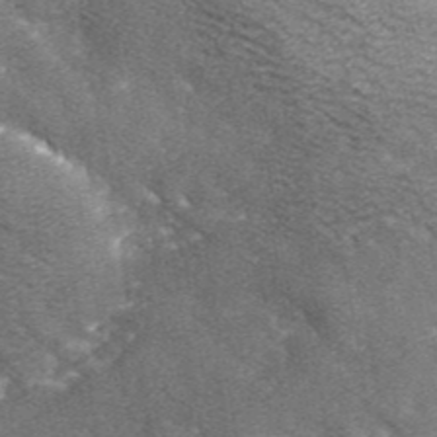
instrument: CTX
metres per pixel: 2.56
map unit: eHh
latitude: 43.4049
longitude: -90.3278
